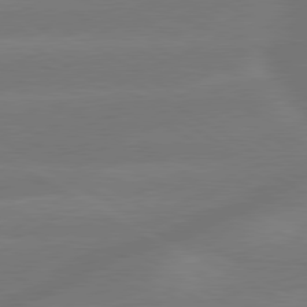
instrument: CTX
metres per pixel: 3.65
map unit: lApd
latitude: 79.8395
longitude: -143.6316
